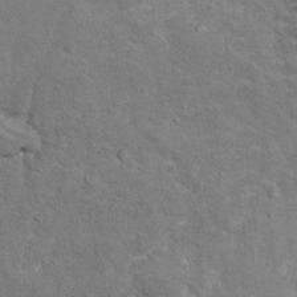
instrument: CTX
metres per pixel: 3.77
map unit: Hto
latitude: 11.0836
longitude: -37.0647
